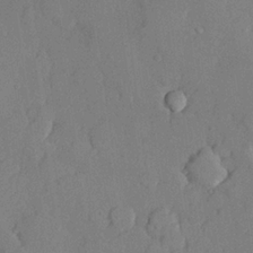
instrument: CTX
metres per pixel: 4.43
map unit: lHvf
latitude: 21.3482
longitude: 145.5777
